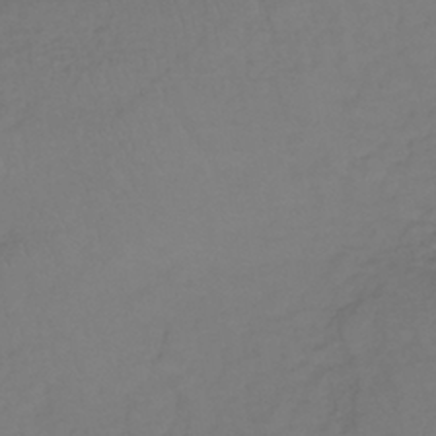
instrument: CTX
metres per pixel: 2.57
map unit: lHb
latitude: -39.2943
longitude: 70.4251
